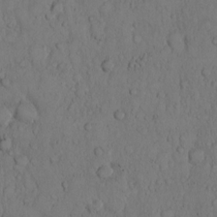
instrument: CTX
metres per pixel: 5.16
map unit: Hto
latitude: 9.5560
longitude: -57.5749
